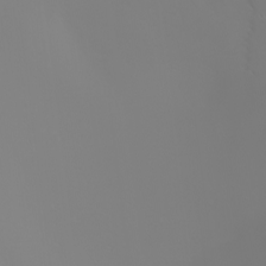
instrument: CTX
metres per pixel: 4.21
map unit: Nhu
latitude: -6.4251
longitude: -85.5938
